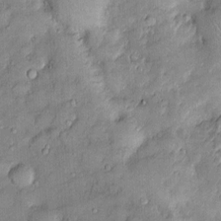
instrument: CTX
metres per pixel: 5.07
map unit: Htu
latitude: -6.3306
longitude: 158.6329
